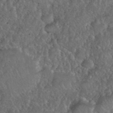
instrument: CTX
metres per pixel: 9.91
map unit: eHh
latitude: 40.2711
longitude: -57.9528
